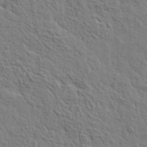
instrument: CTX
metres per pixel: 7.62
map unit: lHvf
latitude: 35.8583
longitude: -85.8206
